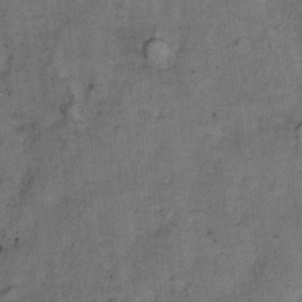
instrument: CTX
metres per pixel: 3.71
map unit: Ht
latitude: 8.6302
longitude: -38.5735
